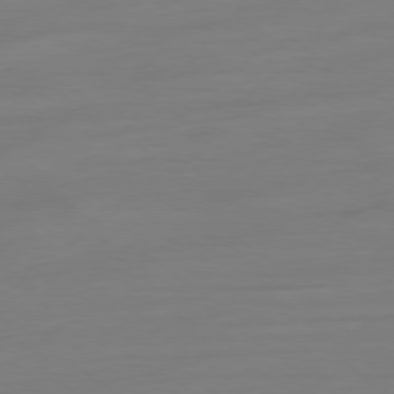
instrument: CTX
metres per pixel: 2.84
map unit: Ap
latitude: -79.2942
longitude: -65.6316
